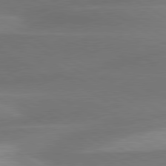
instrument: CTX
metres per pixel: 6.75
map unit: lApd
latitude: 79.7828
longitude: -88.3090
